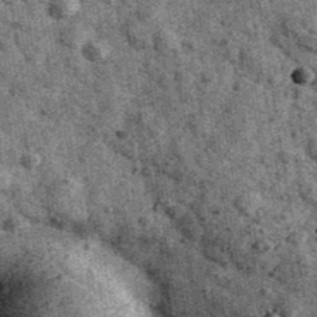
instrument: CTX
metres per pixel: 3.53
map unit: Ave
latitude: 40.7057
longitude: -107.3671
